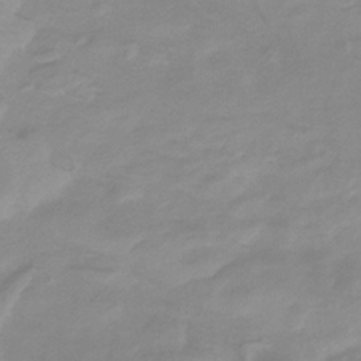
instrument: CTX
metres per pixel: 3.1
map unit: HNb
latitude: -32.4440
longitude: 60.8219
